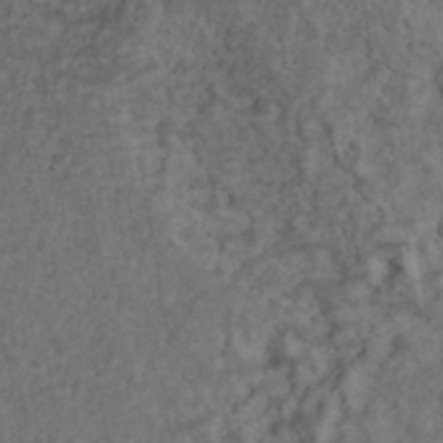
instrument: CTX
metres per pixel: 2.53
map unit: ANa
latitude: 39.1970
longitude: 22.6519
